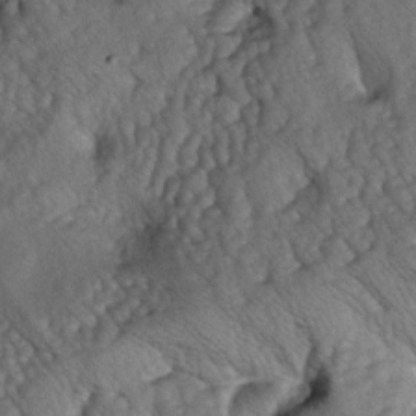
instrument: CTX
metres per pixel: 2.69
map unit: lAa
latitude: -5.5588
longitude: -126.0633
